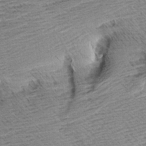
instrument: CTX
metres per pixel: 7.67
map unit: Aa
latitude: 8.5546
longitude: -138.8191
